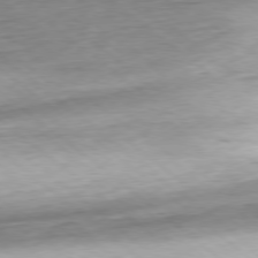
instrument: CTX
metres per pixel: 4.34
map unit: Hpe
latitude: -78.9163
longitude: 10.9731
